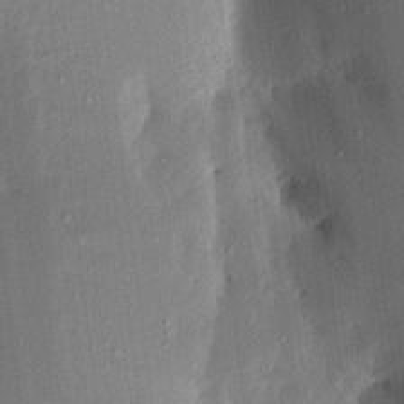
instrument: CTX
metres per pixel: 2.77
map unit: Aa
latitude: 15.7639
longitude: -148.7057
